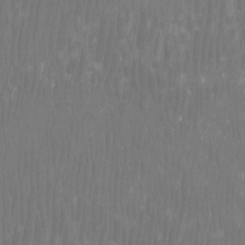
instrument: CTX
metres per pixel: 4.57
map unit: Htu
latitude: -8.1984
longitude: -75.9906
